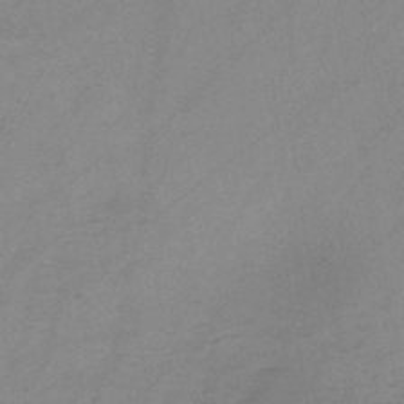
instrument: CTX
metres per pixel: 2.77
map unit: HNb
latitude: -46.1983
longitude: -38.8191
